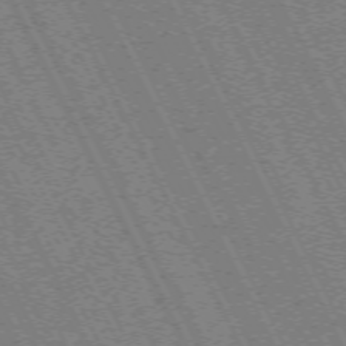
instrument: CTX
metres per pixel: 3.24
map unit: Hpe
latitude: -71.4266
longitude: 9.3510
